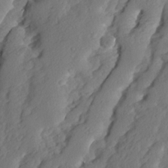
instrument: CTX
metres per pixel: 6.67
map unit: Ave
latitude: 13.9150
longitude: -135.0080
